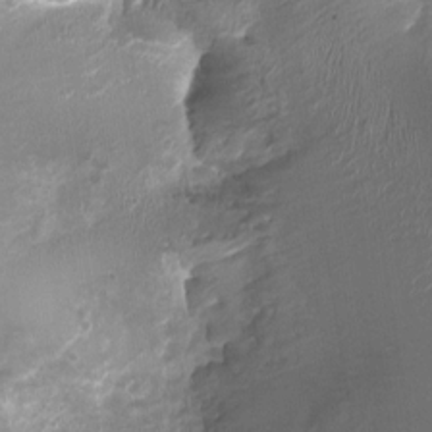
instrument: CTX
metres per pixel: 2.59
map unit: Ht
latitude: -1.2754
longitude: -16.5735
